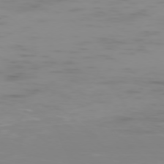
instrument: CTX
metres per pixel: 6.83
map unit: Ap
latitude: -78.2550
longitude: -65.0458
